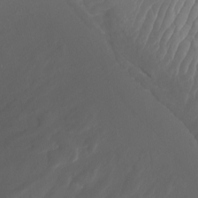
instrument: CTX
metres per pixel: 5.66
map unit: Nhu
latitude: -9.8422
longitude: -75.7261
